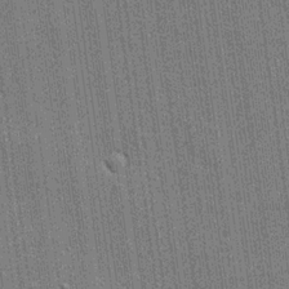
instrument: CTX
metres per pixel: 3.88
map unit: lHvf
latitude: 19.3670
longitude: 142.8596
